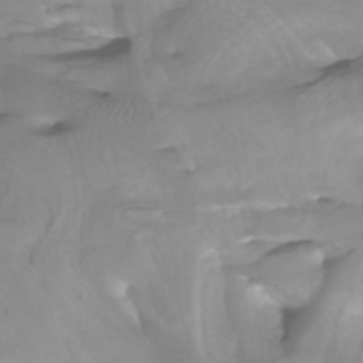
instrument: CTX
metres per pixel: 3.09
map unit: Htu
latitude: -5.0864
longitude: -76.9702
